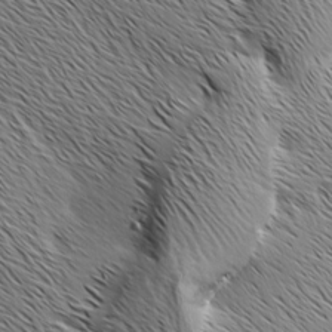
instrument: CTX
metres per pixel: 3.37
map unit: Ave
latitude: 1.2348
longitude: -115.2348
